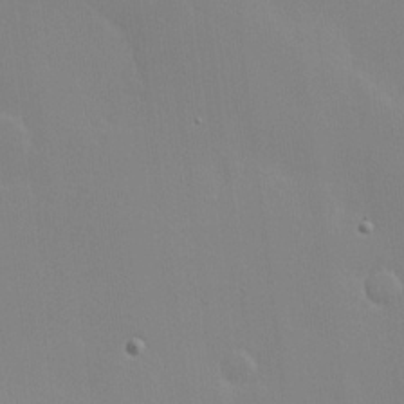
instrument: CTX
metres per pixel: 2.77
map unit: Hve
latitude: 17.5371
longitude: 150.0661
